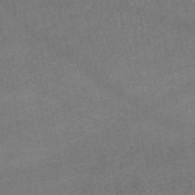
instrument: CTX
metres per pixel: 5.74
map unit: lHb
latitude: -45.9367
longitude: 62.0283
